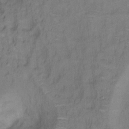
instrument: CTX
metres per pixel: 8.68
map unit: Hto
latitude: 6.9514
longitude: -37.8584
